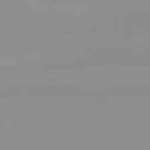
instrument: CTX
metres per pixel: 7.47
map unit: lApd
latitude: 83.2159
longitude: -133.5560
